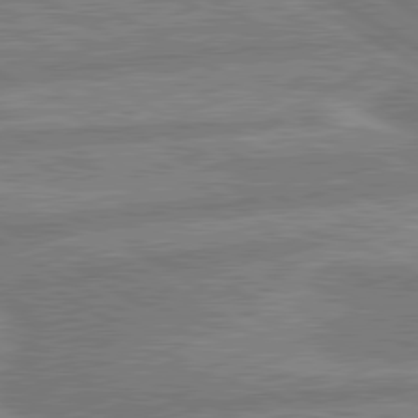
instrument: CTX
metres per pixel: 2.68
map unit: lApd
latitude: 80.4979
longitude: -170.6301
